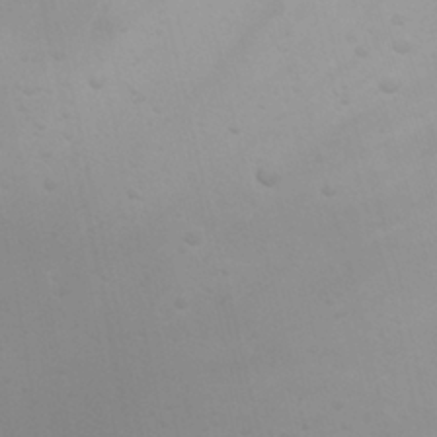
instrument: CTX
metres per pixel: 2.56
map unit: Nhu
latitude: 22.2333
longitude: -73.2537
